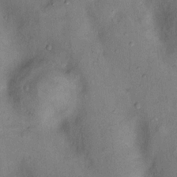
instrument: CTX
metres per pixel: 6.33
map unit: Nhu
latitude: 11.9339
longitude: -28.6301
